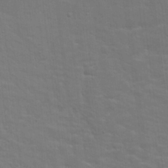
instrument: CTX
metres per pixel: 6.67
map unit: Hto
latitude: 17.3104
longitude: -38.5546
